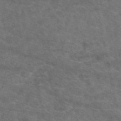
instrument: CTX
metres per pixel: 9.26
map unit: eAb
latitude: 49.5560
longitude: 112.4251
